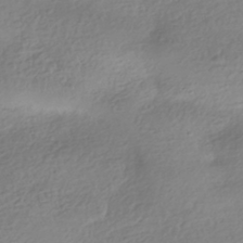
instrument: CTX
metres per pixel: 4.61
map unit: HNhu
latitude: -41.6155
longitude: 98.0094
